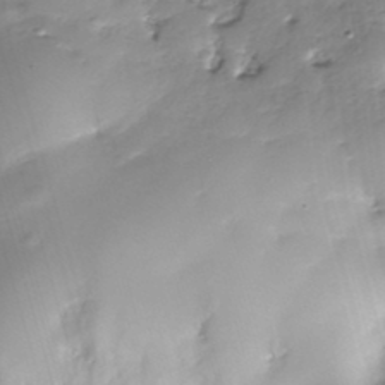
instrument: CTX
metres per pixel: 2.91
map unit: Nhe
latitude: -37.6910
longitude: -148.1578
